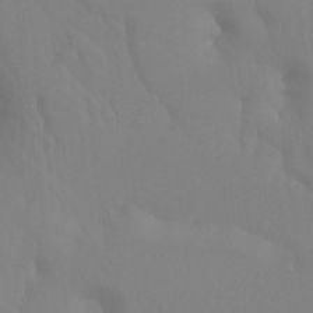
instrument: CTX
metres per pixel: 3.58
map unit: Ht
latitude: -10.0850
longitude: -34.6301
